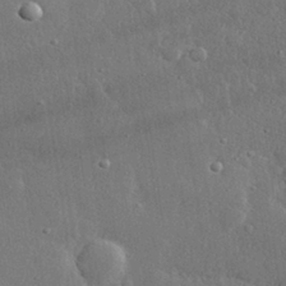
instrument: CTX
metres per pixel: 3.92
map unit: lHvf
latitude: 31.3671
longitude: -90.3845
